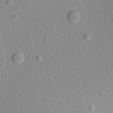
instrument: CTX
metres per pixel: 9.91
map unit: Aa
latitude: 21.7450
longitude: -143.4616
